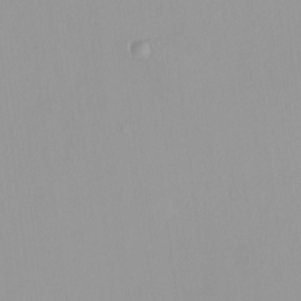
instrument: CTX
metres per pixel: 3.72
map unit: HNhu
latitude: -0.0850
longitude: -5.4804
